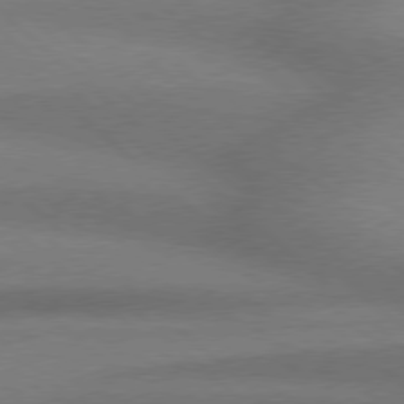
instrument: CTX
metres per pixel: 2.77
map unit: Hpe
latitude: 77.8394
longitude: -157.4426
